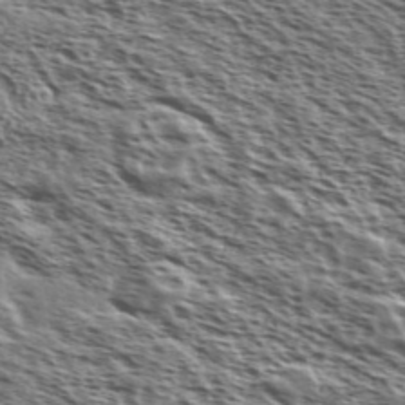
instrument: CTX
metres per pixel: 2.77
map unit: Ave
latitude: 37.8395
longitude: -110.9136
